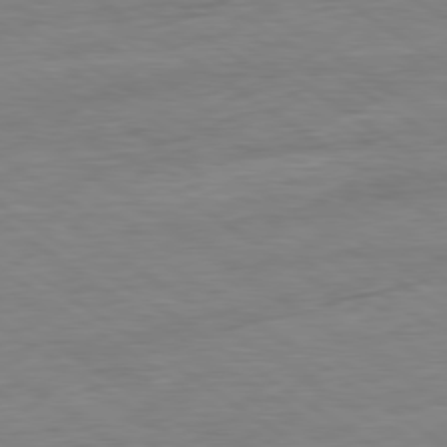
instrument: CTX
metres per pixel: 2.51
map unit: Ap
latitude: -80.3307
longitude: -80.1578
